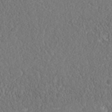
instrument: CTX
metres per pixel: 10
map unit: Nhu
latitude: -39.7667
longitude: -84.6302
